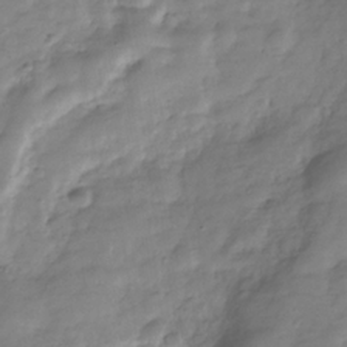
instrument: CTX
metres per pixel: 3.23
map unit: Hve
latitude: -31.5966
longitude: 91.4455
